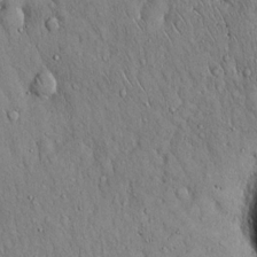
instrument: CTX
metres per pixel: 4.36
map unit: Hto
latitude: 16.9136
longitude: -58.6113
